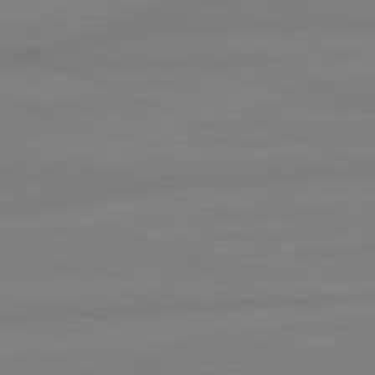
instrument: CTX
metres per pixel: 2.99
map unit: lApd
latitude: 81.7827
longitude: -173.9717
